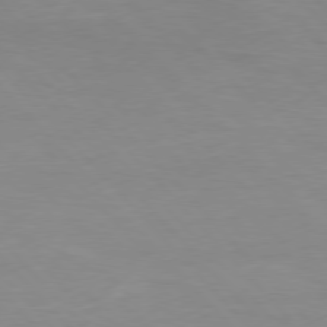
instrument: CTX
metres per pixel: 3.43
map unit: Hpe
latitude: 76.5168
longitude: -155.6127
